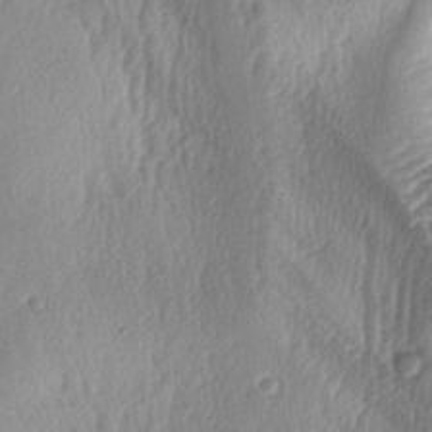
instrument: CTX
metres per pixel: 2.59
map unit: lAa
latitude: -4.3306
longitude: -125.4426
